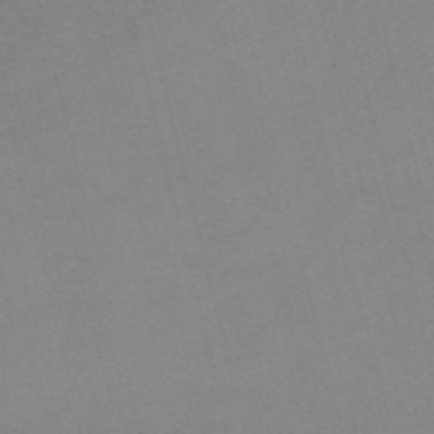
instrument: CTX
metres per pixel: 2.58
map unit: Nve
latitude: -57.2754
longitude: 64.0094
